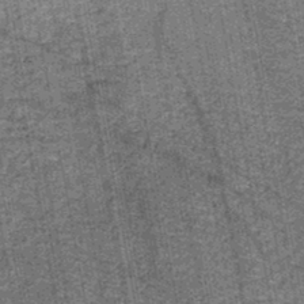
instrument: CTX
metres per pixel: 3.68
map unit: HNb
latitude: -45.4643
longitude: 53.1242
